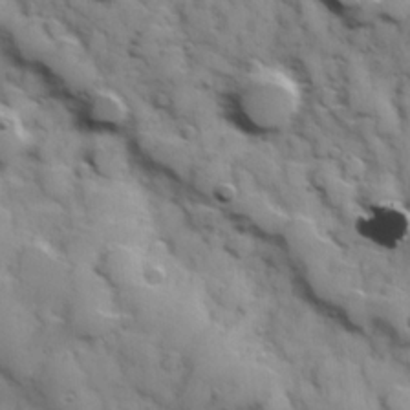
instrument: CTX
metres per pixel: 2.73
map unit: Hve
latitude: 24.4790
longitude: 147.1242
